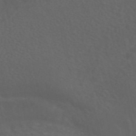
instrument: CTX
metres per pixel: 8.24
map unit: ANa
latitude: 44.1578
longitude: 26.1227
